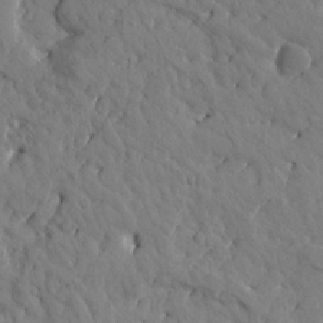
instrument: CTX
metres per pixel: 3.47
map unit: Htu
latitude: 1.0458
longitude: 179.2187
